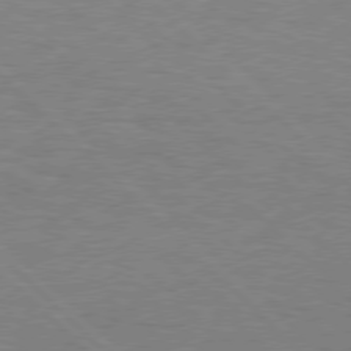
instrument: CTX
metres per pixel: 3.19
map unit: Hpe
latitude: 76.8947
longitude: -156.8946
